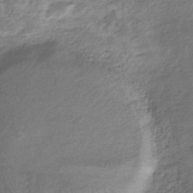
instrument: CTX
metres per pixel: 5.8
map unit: lHb
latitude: -32.9353
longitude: 69.3698
